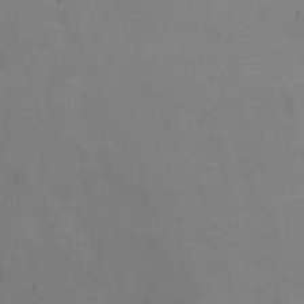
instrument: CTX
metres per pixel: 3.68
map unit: Ht
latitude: -0.7653
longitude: -33.8772
